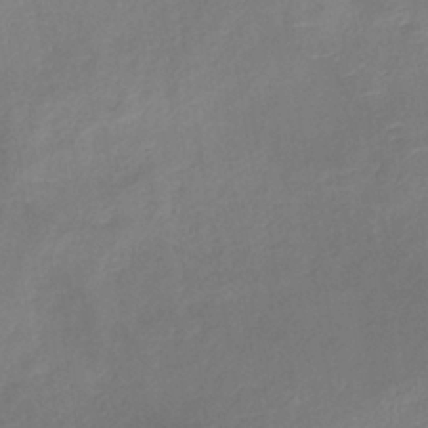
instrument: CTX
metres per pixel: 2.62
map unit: lHb
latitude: -37.0108
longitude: 74.3496
